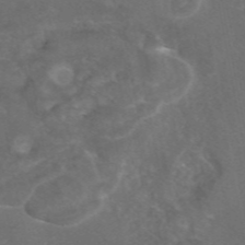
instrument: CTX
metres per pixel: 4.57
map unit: eAb
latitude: 46.1200
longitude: 115.1431
